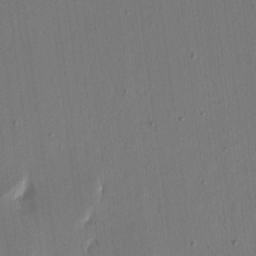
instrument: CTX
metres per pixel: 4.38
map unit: eHh
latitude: 16.0822
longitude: -69.4993
